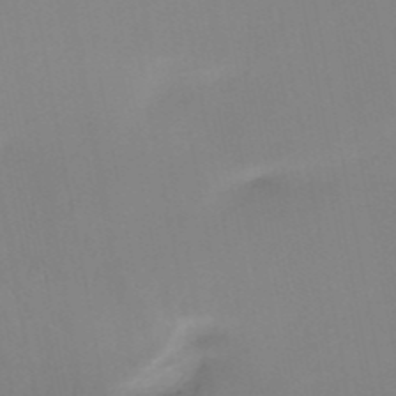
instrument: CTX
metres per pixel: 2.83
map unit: HNb
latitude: -51.7478
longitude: -50.1766
